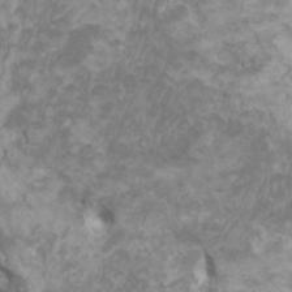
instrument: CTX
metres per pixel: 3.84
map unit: HNhu
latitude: 2.1955
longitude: -1.2159
